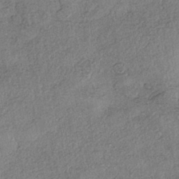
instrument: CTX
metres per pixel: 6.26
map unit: eHh
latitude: -42.2172
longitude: 120.3684
